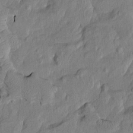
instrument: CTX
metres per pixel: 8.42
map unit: Htu
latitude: -8.3117
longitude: 177.8045
